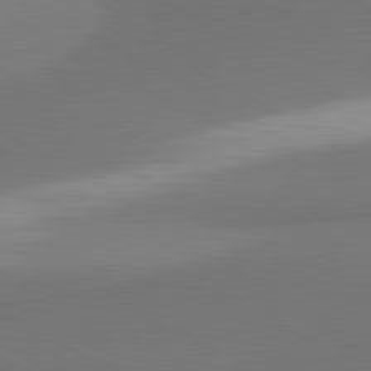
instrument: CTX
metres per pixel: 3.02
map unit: lApd
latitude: 81.1781
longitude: 155.6344
